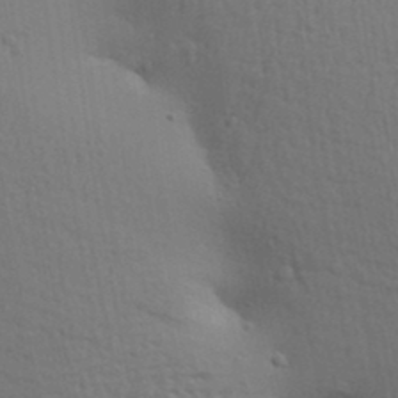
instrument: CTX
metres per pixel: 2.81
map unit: lAa
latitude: 18.4790
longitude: -138.8002
